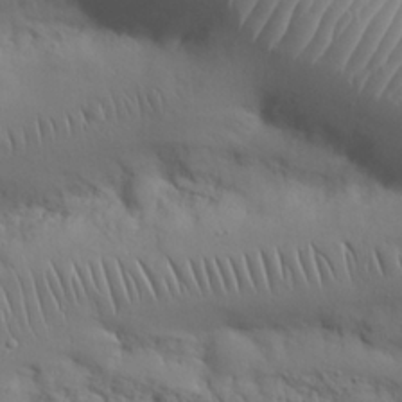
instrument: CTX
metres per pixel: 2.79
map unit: Nhu
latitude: 27.3293
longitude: -68.5357
